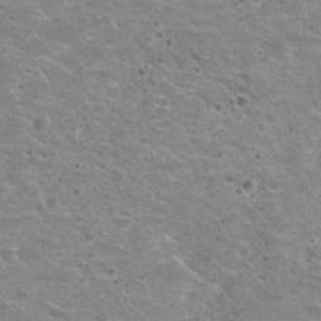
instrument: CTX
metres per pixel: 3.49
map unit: Nhu
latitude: 29.4426
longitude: -49.2537
